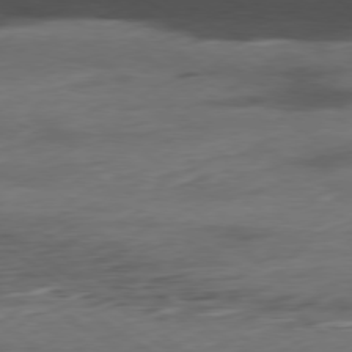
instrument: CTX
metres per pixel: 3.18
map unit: Hpe
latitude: -78.9541
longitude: -16.5924
